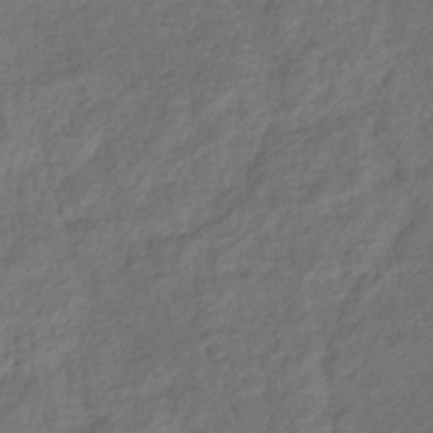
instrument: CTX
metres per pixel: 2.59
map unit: lHb
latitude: -39.7667
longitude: 74.1417
